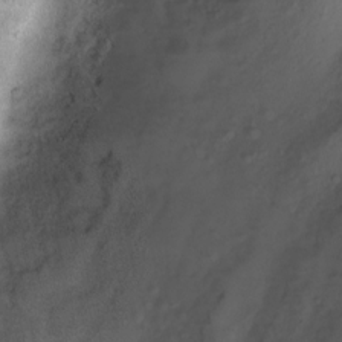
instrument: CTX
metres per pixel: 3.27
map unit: Ht
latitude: -2.2361
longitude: -29.4615
